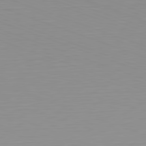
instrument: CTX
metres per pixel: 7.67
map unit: Hpe
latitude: -82.5763
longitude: 7.0675
